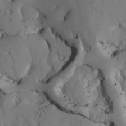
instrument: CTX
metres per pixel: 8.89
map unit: Htu
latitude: -3.2564
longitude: 168.8974
